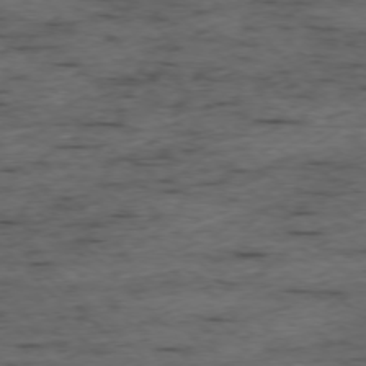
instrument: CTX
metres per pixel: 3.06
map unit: Ap
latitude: -76.3306
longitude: -91.1781
